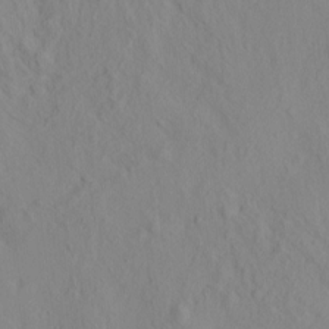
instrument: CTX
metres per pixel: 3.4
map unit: eHh
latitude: -1.6911
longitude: 18.8975
